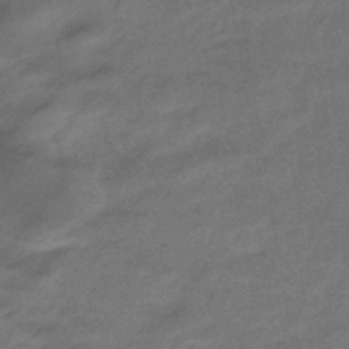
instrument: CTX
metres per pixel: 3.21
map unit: eHb
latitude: -43.5021
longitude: 85.8044
